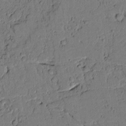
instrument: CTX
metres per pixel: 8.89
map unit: lAvf
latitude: 4.9703
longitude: 168.5195
